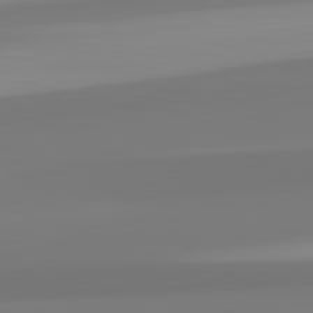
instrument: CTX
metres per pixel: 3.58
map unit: lApd
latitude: 82.6868
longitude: 173.5021
